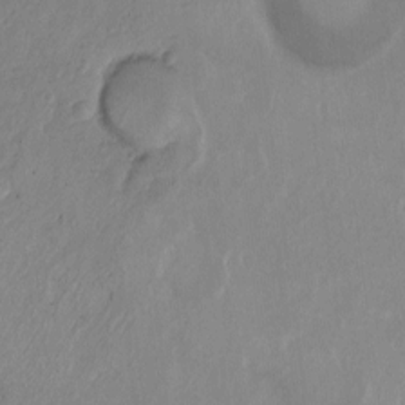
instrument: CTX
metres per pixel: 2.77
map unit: Hto
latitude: -8.3684
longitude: -45.4048
